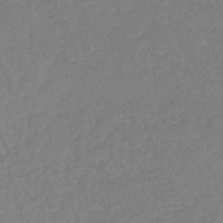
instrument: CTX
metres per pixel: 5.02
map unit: lHb
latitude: -43.1431
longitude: 73.5588
